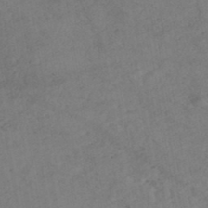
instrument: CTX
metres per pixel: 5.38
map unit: HNhu
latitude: -45.9178
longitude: 106.9353
